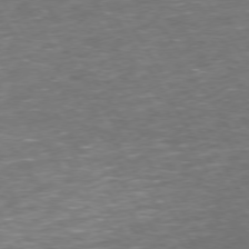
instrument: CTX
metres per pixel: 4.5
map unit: Hpe
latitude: 73.6127
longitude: -124.5545
